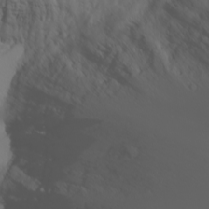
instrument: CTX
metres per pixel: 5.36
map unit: Nhu
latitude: -7.7666
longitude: -90.3467
